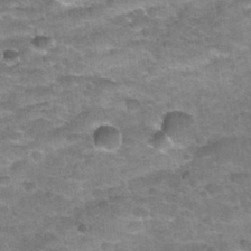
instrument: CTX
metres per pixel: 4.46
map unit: Nhu
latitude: 32.2711
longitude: -53.1214
